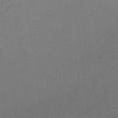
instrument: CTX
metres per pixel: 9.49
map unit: HNhu
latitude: -44.6330
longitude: 90.8408
